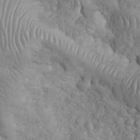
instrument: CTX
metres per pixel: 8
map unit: eHh
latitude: 32.6113
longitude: -66.5545
